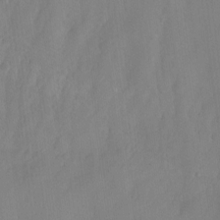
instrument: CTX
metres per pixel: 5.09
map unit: Hto
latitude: -8.0283
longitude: -41.3670
